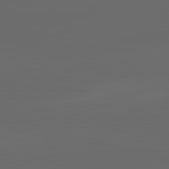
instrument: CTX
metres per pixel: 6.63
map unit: lApd
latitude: 83.3292
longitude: -134.1389
